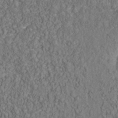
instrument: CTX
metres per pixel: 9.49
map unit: Nhu
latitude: -39.5210
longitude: -84.3656
